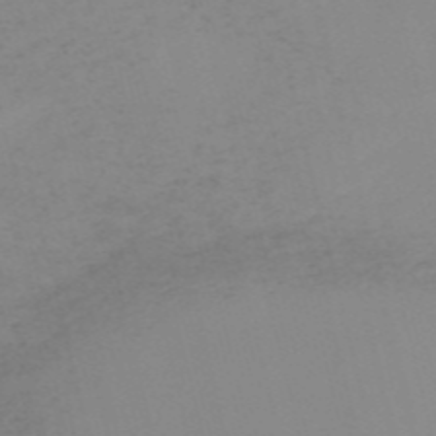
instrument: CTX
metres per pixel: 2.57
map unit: HNb
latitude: -56.4818
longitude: -43.4804
